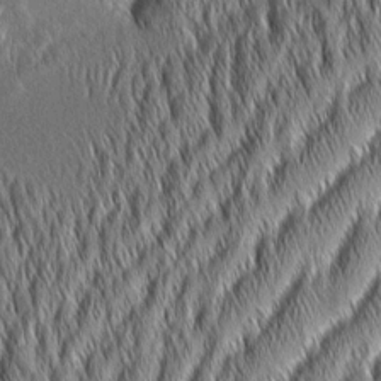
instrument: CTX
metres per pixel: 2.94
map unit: Aa
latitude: 7.3482
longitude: -130.7436
